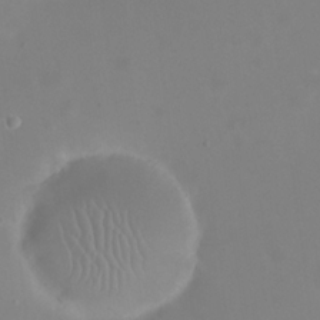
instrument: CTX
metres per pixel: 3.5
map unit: eHh
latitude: 23.7450
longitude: -65.9339
